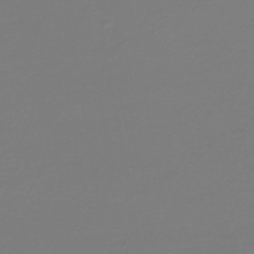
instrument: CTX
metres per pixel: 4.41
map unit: HNb
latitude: -46.4251
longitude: 53.8422
